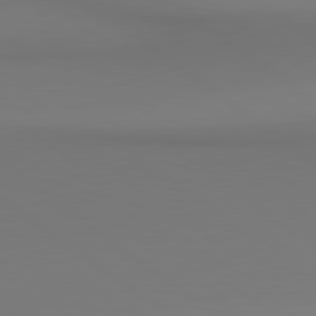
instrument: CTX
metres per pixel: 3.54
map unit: lApd
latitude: 80.5924
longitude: 153.1431
